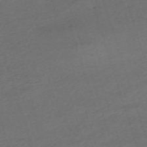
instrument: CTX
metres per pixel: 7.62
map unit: eHh
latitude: -62.8408
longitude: 54.0850
